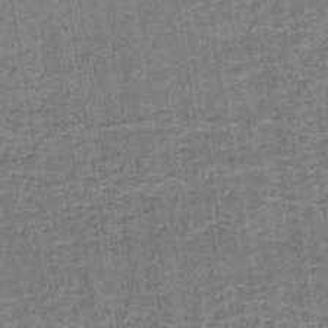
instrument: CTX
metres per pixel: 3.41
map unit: lHb
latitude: -40.4818
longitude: 57.1431
